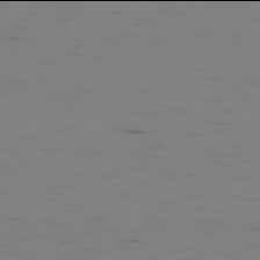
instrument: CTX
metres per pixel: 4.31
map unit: Ap
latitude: -78.0094
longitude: -64.2334
